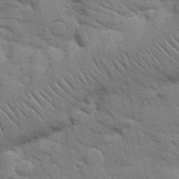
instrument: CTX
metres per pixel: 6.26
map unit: Nhu
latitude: 24.1766
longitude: -73.5183
